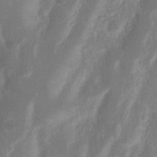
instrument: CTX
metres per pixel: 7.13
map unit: Nhu
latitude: 15.8206
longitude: -74.3089
